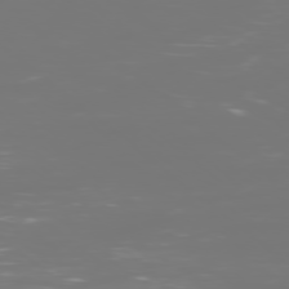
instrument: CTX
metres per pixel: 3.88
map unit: Ap
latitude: -78.7274
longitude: -60.7057
